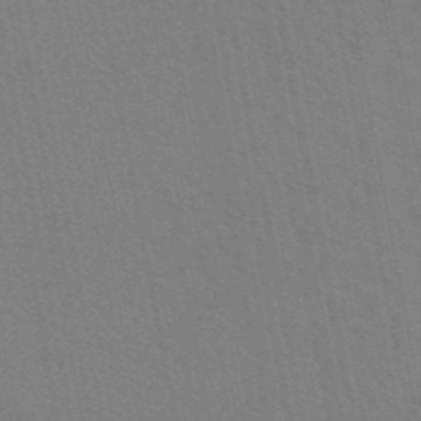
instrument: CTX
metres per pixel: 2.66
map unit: eAb
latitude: 45.5938
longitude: 121.5777
